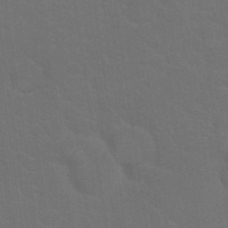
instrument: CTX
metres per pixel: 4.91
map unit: Hto
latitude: 18.2522
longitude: -36.5924
